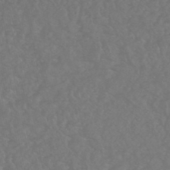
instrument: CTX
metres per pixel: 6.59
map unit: HNhu
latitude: -48.9164
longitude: 101.4265
